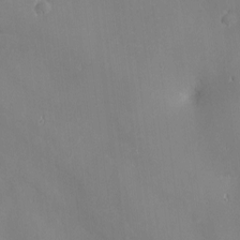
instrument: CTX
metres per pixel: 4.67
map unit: eHh
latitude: -2.6329
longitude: -81.4615
